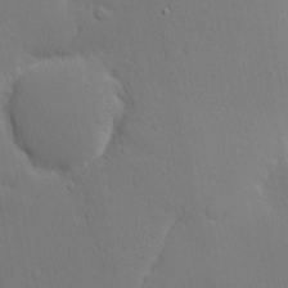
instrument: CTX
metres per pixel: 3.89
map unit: Nhu
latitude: 1.6127
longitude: -76.8569
